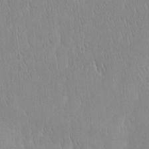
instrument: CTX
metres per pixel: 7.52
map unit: HNhu
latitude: -4.7085
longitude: 15.2943
